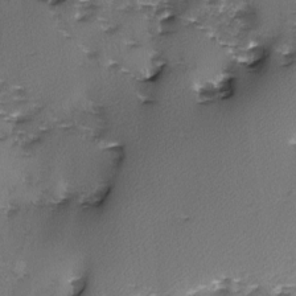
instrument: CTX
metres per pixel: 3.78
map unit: Ave
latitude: -9.9745
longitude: -117.8583
